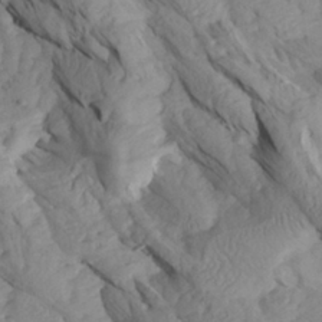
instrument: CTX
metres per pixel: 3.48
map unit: Aa
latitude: 27.6316
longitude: -133.7828
